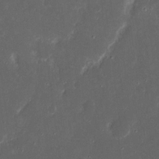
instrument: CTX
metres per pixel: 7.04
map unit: eHh
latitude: 17.3671
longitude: -73.7261
